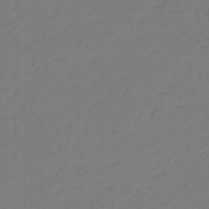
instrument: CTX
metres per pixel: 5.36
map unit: eHb
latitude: -46.4629
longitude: 89.3509
